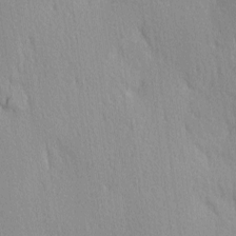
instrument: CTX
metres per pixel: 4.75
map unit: Ave
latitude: 3.1592
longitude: -112.4412
